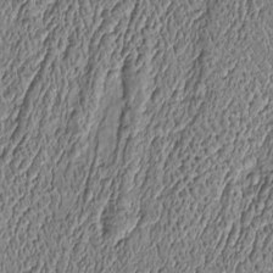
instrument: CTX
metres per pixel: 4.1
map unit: Htu
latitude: -6.3873
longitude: 156.6518
